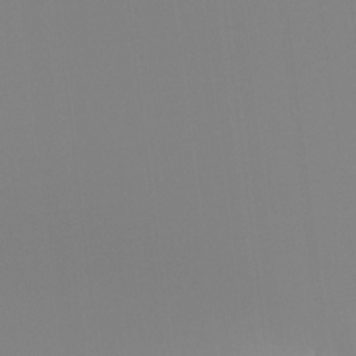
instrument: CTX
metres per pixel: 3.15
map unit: Hto
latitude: -7.8989
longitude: -49.9717
